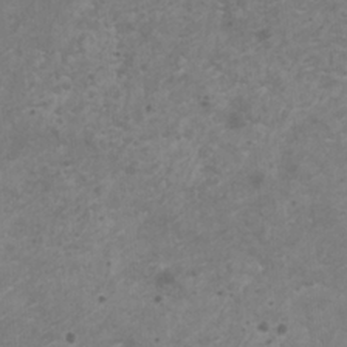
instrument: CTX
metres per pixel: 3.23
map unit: HNhu
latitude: -1.1809
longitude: 2.6140
